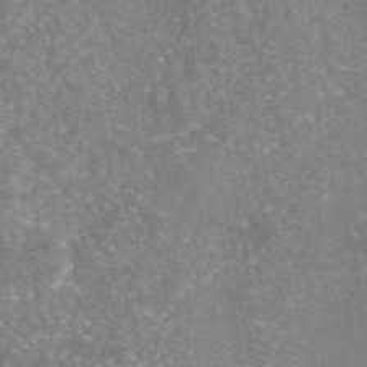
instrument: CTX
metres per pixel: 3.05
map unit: eAb
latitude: 46.0255
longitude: 105.5399
